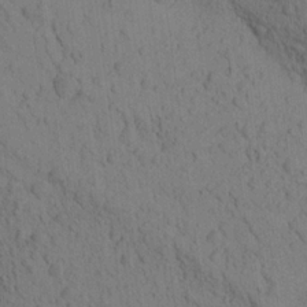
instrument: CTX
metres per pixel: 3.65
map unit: Aa
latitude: 19.9528
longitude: -149.1403
